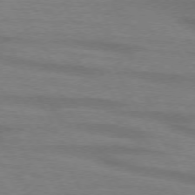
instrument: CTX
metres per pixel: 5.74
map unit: lApd
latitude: 73.9339
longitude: -64.9514
